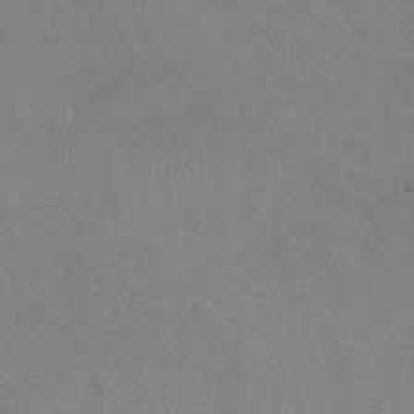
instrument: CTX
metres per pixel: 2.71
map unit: HNhu
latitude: -1.5399
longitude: -1.9150
